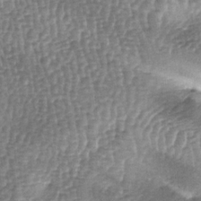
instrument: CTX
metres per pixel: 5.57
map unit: lAa
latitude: -6.5762
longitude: -128.1956
